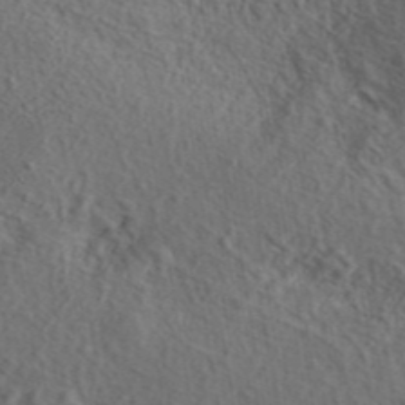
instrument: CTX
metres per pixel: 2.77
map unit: eAb
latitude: 43.4804
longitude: 115.1809
